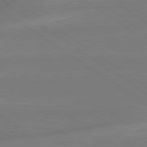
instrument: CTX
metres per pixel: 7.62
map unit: lApd
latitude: 79.1214
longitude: -142.9325
